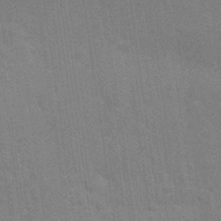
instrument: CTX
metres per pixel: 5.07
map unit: Nhu
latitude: 27.6316
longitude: -64.4979
